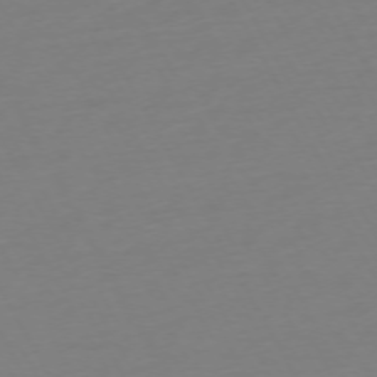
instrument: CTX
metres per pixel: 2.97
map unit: Ap
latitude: -73.9556
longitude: -69.3671
